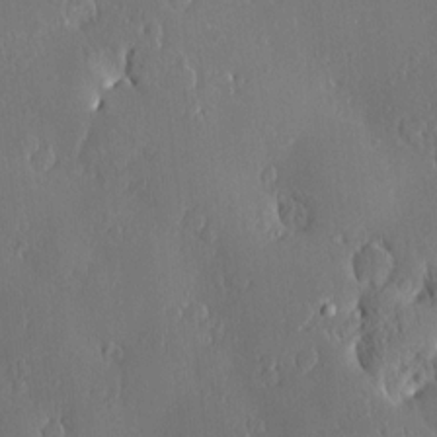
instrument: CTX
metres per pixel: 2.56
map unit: Nve
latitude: -7.7288
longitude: 173.3887
